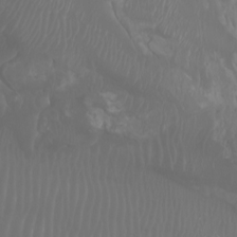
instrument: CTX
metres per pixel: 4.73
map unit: Htu
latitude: -6.9541
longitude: -71.3859
